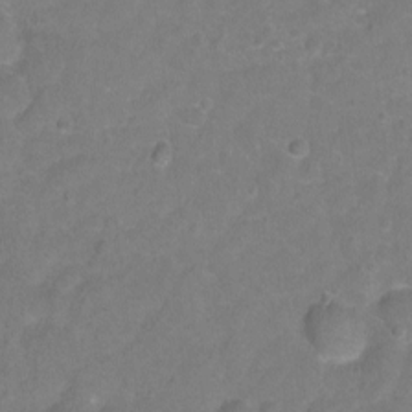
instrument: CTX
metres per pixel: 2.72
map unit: Hto
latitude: -5.4832
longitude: -35.2726
